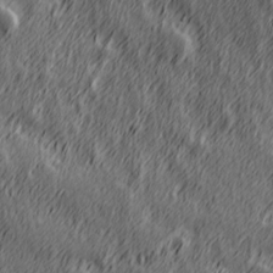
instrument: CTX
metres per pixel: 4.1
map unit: Hve
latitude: 26.3089
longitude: 145.9178
